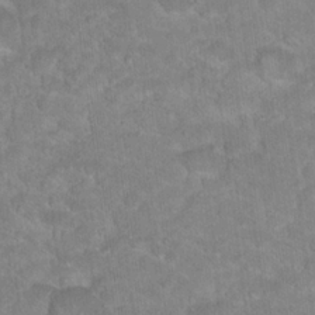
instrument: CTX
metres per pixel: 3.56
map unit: Hto
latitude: 18.2522
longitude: -35.3103
